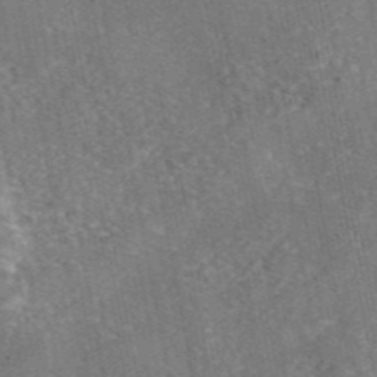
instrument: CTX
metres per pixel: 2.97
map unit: eAb
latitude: 45.9339
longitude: 107.1054
